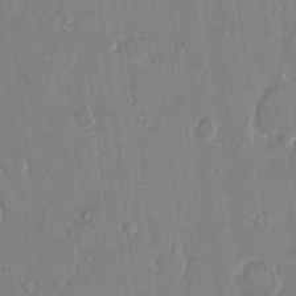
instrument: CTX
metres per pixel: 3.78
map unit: eHh
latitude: 13.8206
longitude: -69.5371
